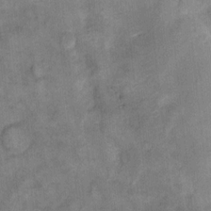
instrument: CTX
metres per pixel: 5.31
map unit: eHh
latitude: 13.6694
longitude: -64.9892
